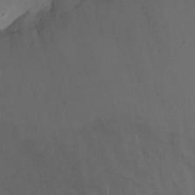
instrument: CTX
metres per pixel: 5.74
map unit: Nhu
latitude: -4.7463
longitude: -75.9906
